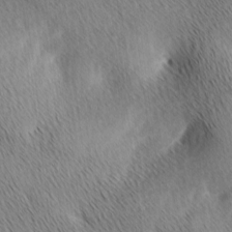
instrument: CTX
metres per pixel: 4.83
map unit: Ave
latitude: 1.4048
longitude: -114.9135
